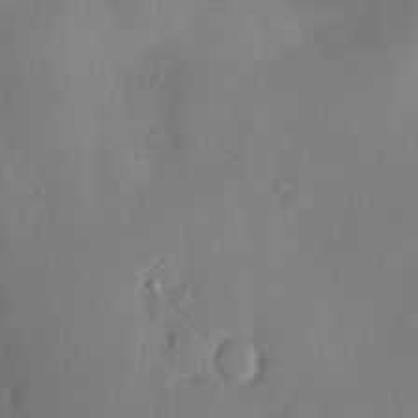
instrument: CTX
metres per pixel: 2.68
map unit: Htu
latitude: -8.6896
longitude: 176.1606
